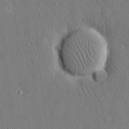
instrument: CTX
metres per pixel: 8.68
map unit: eHh
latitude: 15.6316
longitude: -70.6490
